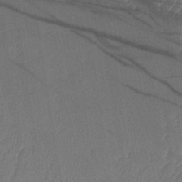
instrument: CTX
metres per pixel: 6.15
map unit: lHb
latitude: -35.1620
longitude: 67.2754
